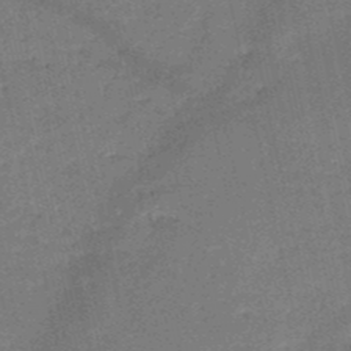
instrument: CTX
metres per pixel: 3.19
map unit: HNb
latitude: -50.4251
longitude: -41.3292
